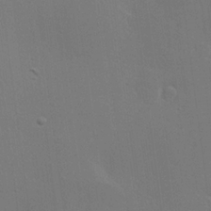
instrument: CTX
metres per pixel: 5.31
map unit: Hve
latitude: 22.9136
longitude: 146.0283
